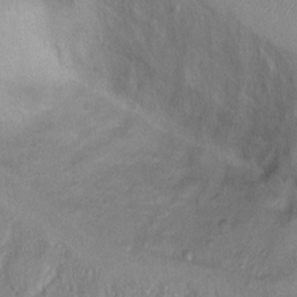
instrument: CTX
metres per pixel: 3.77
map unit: Nhu
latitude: 14.0822
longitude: -29.0647
